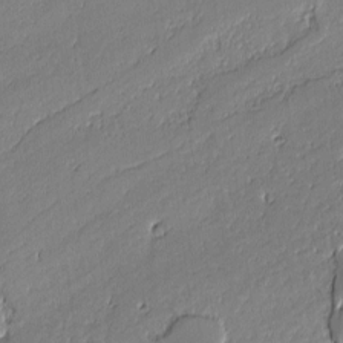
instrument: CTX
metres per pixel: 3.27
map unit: lAvf
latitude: -0.8786
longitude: -108.5167
